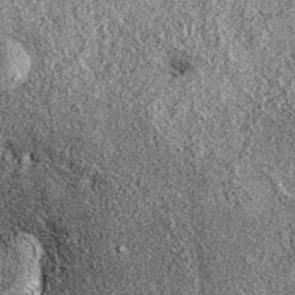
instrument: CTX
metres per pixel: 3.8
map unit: eAb
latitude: 37.3670
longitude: 111.3132
